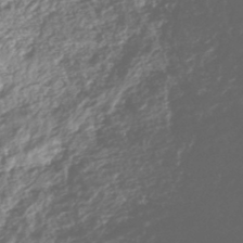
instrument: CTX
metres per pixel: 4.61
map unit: HNhu
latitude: -45.9178
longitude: 100.1038
